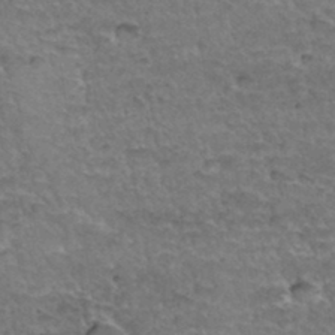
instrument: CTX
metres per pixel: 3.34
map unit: Hto
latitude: 35.3103
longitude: -45.3104
